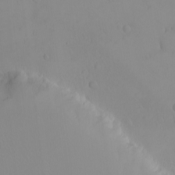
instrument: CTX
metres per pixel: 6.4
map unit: eHh
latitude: -9.5210
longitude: -68.0255
